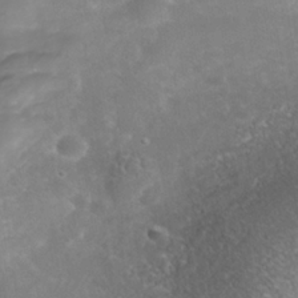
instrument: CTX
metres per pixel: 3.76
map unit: Nhe
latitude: -38.0472
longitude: -113.1403
